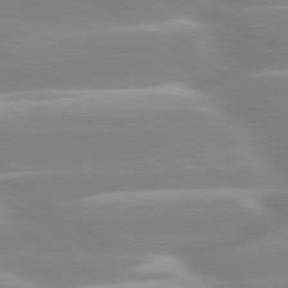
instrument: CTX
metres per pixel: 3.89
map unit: lApd
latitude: 80.2145
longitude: -128.5168
